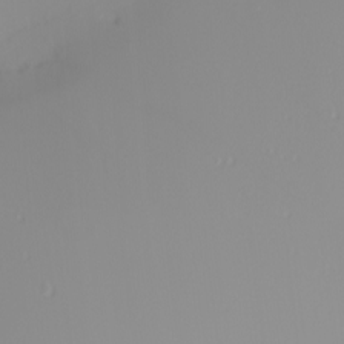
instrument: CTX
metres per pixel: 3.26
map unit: Nhu
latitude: -0.0472
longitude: -77.6127
